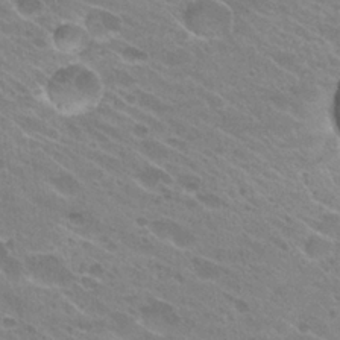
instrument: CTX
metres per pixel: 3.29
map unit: Hto
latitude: 25.9906
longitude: -36.1767
